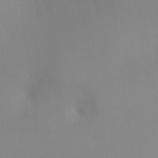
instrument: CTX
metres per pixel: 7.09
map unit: Ht
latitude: -10.6896
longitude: -39.6883
